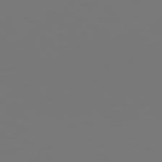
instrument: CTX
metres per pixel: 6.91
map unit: Hpe
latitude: 78.0633
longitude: -176.9702
